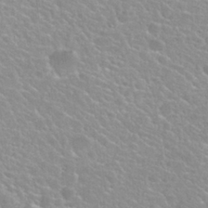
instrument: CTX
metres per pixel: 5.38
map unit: Nhu
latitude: 27.7828
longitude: -51.5938
